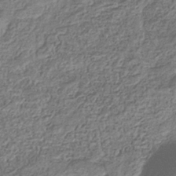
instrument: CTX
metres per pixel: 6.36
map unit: eHb
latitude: -35.9745
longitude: 80.5196
